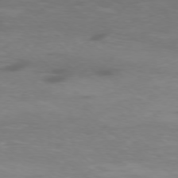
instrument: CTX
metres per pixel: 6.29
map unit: Ap
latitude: -76.4251
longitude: -68.6113
